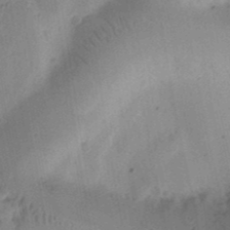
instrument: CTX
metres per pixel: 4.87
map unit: Ht
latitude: 11.4804
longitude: -74.5735
